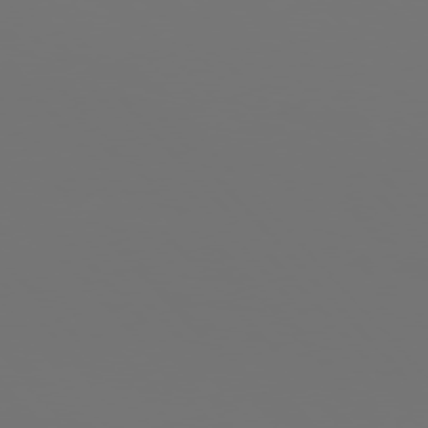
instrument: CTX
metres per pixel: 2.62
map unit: Hpe
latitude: 76.1577
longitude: -135.9906
